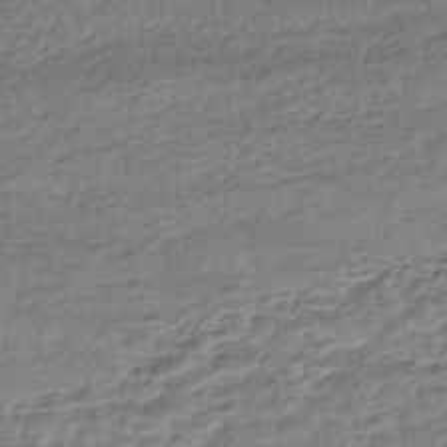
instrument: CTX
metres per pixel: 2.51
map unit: HNhu
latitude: -43.5966
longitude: 105.5021
